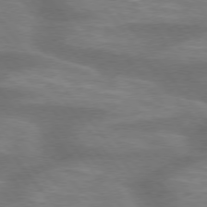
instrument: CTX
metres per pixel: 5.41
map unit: lApd
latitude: 75.3860
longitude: -57.6127
